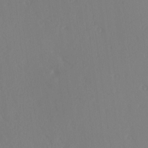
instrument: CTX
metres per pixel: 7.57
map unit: Hve
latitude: 13.1592
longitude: -91.1025
